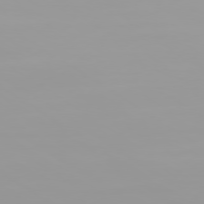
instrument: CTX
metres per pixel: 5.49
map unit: Ap
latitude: -79.6344
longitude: -94.4223
